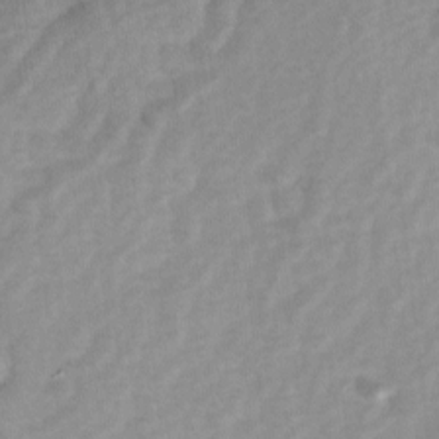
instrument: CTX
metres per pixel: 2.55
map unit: Ave
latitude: 1.2726
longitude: -112.4979
